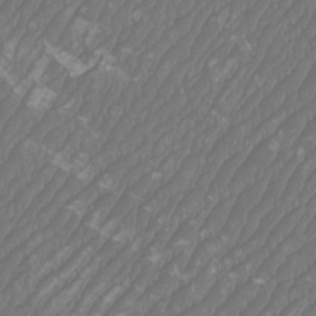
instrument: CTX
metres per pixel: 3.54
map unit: Htu
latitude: -10.2173
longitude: -74.0444
